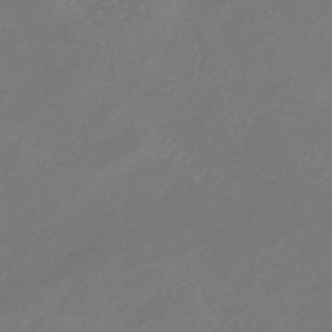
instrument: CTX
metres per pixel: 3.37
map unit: lHb
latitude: -37.3509
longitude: 73.0108
